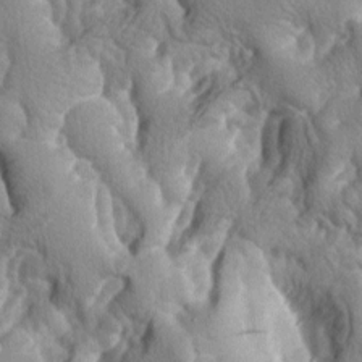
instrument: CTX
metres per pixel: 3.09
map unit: lAa
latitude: -7.1053
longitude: -125.0270
